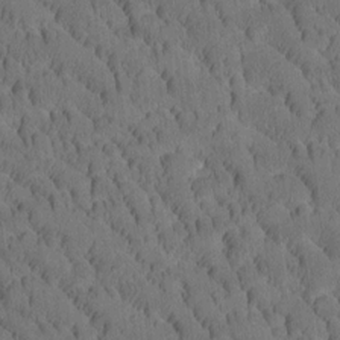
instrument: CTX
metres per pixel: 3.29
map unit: Htu
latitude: -3.3320
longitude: 172.4629
